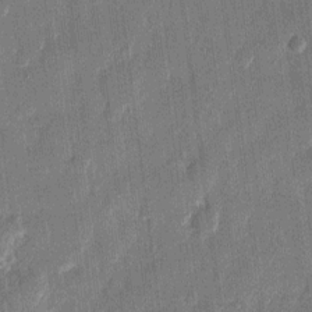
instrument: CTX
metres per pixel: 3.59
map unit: eHh
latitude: 11.7261
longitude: -70.4223
